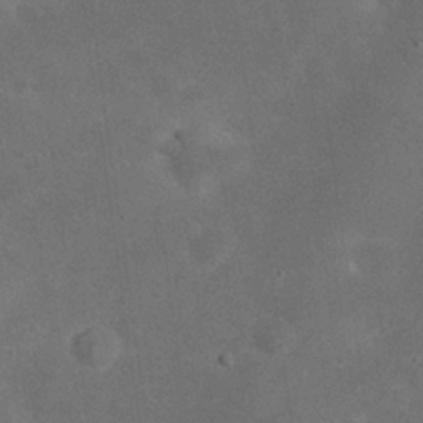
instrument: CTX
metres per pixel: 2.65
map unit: eHh
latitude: 24.8380
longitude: -68.4034
